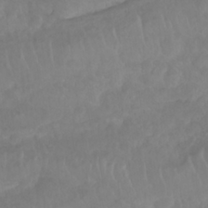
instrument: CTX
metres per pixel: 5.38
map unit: Nhu
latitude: 26.5357
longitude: -62.8191
